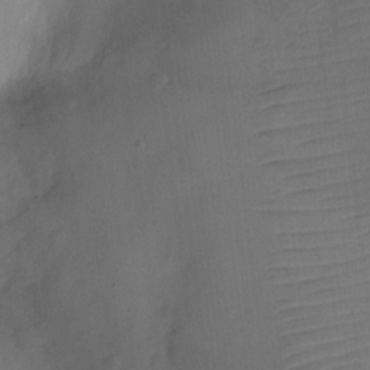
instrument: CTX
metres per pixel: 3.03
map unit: Ht
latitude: -9.8611
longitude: -22.3656
